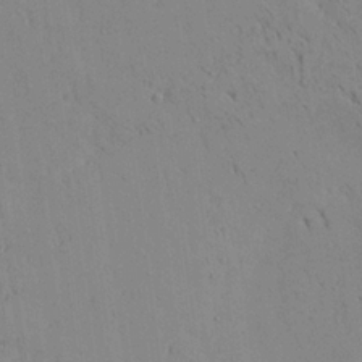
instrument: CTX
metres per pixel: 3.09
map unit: Aa
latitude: 21.8584
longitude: -139.7072
